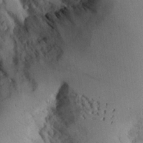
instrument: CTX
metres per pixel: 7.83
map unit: Aa
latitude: 26.8758
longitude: -129.6316
